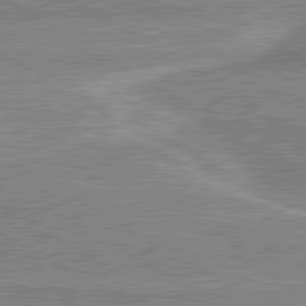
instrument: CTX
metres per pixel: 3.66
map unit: lApd
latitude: 80.7057
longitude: 143.4454
